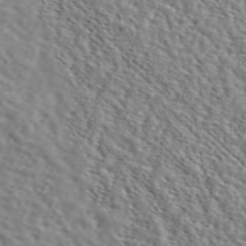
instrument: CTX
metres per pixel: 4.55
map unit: ANa
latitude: 45.7072
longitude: 49.4266
